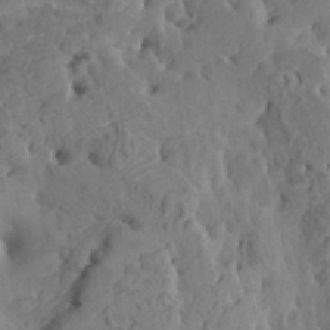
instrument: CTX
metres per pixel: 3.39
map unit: HNhu
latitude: 6.9703
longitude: -0.7435
